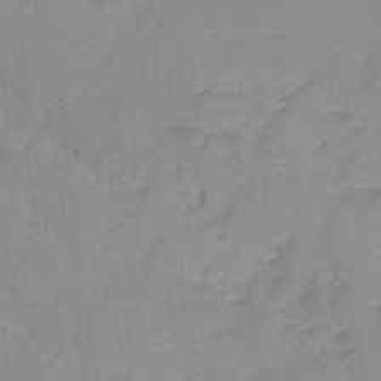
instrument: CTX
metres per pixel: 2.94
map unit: Ave
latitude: -9.2943
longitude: -117.2159
